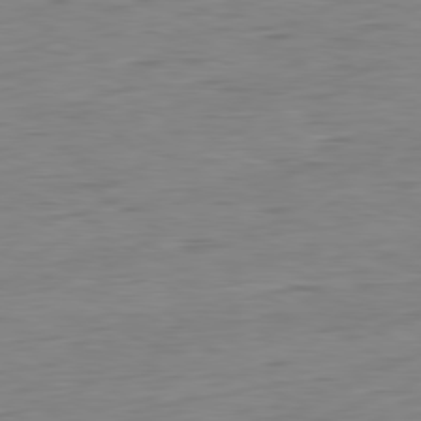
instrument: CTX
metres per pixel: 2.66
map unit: Ap
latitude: -80.9731
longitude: -81.6127
